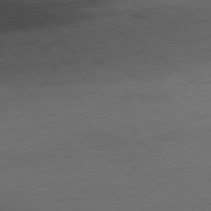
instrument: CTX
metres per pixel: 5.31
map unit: Ap
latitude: -79.0486
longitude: -77.8016
